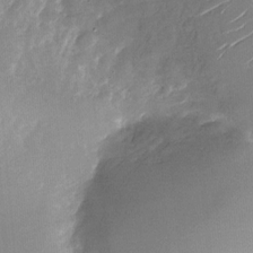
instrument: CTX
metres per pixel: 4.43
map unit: Nhu
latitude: -28.0472
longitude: -73.6883
